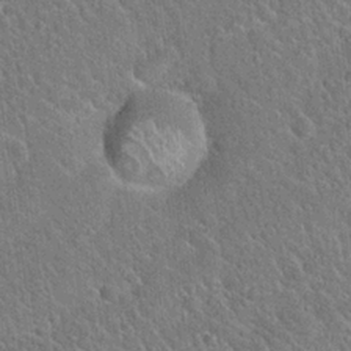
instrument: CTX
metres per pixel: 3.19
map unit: Hto
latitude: 21.1403
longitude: -51.8205
